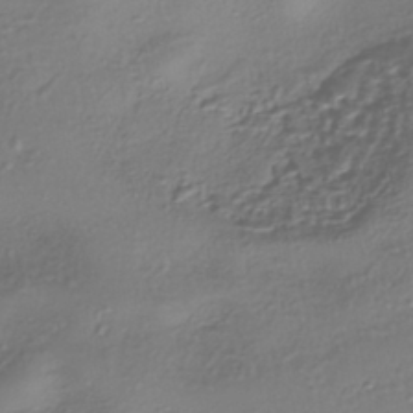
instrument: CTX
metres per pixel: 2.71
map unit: eHh
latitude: -42.4440
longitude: 122.0472
